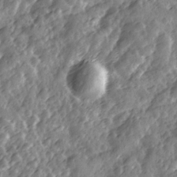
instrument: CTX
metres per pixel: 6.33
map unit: Ave
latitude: 11.9717
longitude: -103.3292
